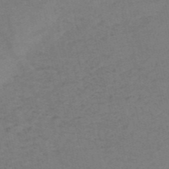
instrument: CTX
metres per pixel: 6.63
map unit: HNb
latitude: -54.9542
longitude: -42.2523
